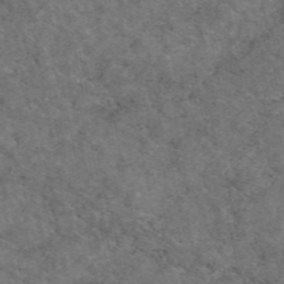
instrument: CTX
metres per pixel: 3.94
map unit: eAb
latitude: 47.6883
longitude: 116.8785
